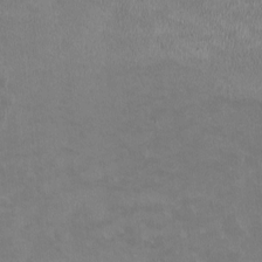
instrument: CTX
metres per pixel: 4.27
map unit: HNhu
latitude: -1.3132
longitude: -3.7449
